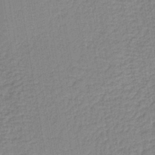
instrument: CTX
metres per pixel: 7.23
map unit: lHb
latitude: -40.4062
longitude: 60.6707
